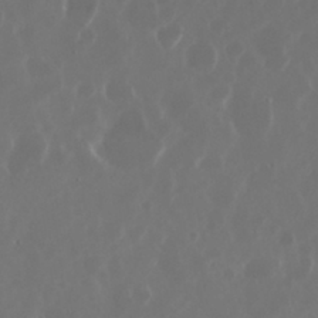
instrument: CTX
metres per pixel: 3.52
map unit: Nhu
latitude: 30.1200
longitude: -60.3845
